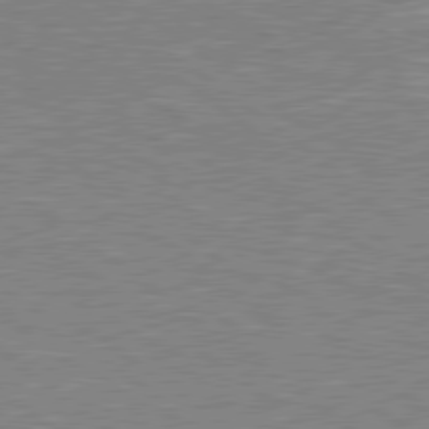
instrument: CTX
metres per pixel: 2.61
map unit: Hpe
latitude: 79.3671
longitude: -121.0648
